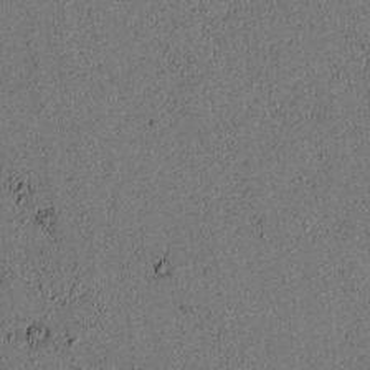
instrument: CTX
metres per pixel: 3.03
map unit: lAvf
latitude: 4.2145
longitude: 168.4251
